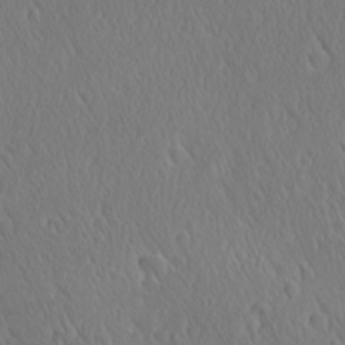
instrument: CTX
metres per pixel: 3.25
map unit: Ave
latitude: 21.4238
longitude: -136.8380
